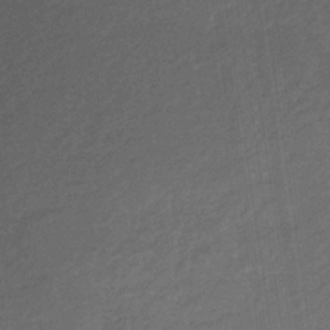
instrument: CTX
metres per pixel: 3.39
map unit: HNb
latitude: -33.3510
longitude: 54.0661
